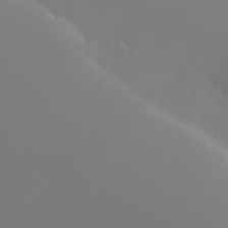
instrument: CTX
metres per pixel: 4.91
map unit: eHh
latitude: -7.7666
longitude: -70.0255
